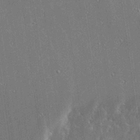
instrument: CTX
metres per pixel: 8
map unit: Ave
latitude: 18.3278
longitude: -139.5371
